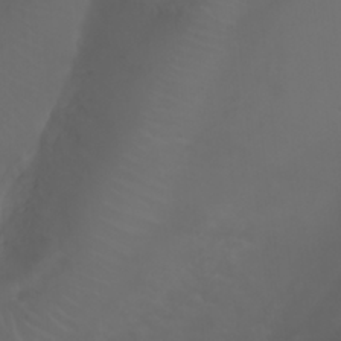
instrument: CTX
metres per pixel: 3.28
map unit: Nhu
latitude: 23.2915
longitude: -64.9325
